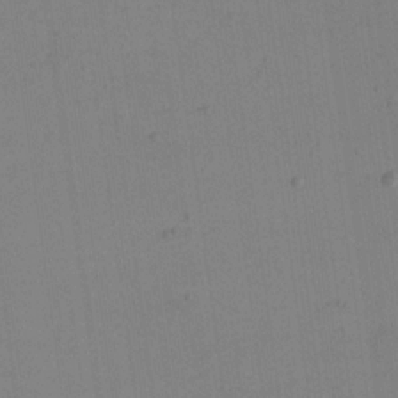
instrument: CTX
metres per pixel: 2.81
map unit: eHh
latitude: 16.4979
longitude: -67.6316
